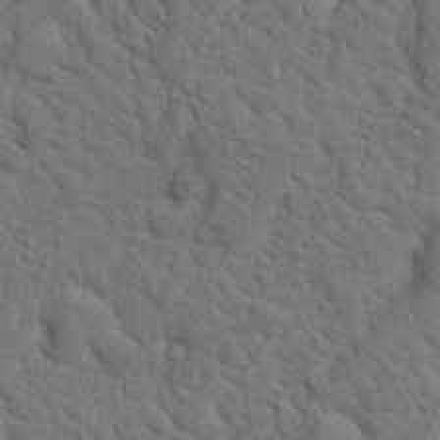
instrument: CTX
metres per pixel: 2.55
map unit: Hto
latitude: 18.9891
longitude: -34.9702
